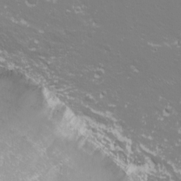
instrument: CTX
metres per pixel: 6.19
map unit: eHh
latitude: -11.1620
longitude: -65.1403
